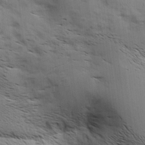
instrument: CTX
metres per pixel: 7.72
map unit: Aa
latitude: 8.9514
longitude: -142.0822
